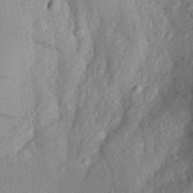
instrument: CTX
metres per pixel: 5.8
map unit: Aa
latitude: 26.2901
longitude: -146.3468
